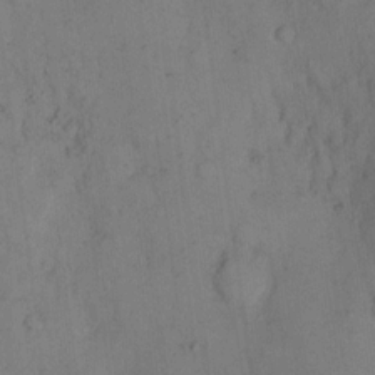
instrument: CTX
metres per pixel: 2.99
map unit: eHh
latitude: 14.0255
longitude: -62.8758
